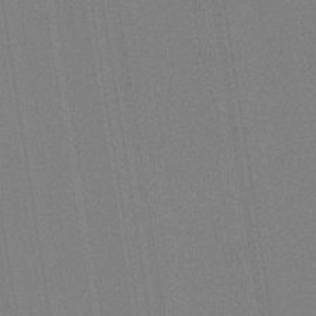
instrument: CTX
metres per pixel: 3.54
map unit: HNb
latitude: -35.2943
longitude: 55.0487
